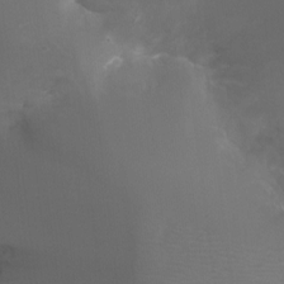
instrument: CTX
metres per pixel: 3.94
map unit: Ht
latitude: -17.8612
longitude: -44.0822
